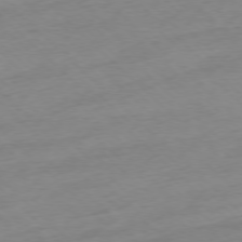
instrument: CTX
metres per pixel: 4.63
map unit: Ap
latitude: -77.4265
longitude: -98.0633
